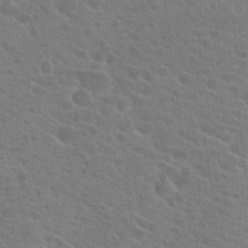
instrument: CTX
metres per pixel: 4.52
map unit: Hto
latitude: 22.8758
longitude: -39.4426
